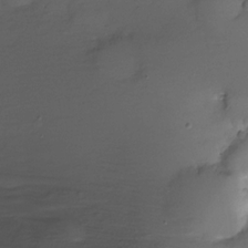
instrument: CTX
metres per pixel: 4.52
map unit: Ht
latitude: -11.0298
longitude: -45.1781
